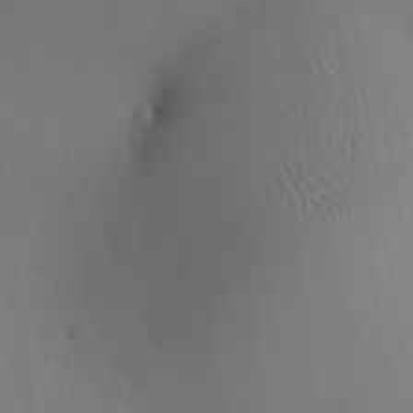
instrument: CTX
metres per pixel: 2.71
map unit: HNhu
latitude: 9.4993
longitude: 14.5385
